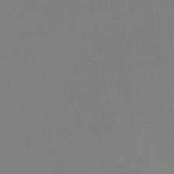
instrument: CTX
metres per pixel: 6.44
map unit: HNb
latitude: -34.5385
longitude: 52.8974
